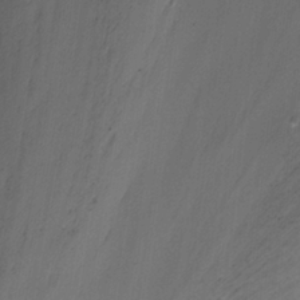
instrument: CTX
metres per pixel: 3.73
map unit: Nhu
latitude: -14.8408
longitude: -54.1389
